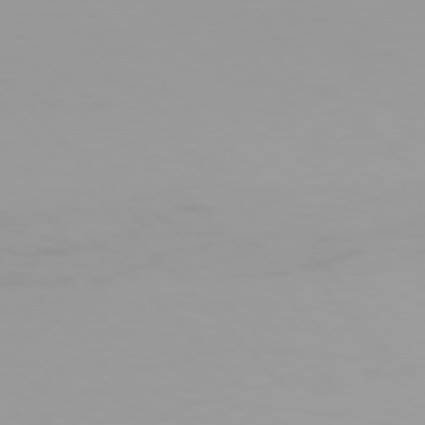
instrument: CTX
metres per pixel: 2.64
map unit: Hpe
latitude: 77.5938
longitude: -166.8569
